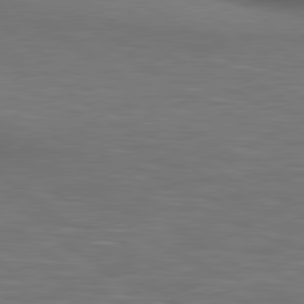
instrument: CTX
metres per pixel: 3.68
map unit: lApd
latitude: 80.2522
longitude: 118.9542
